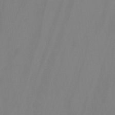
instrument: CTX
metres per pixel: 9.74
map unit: Ht
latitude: -10.2362
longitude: -37.5749
